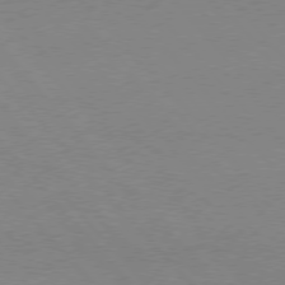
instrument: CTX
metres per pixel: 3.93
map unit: Hpe
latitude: 75.6127
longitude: -145.8016
